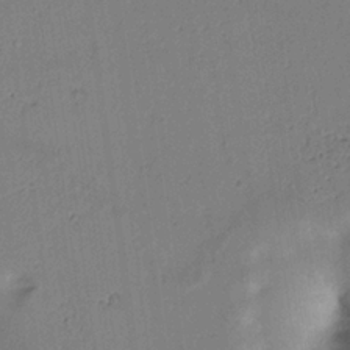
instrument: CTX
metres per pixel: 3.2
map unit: Htu
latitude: 0.2900
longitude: 172.7652
